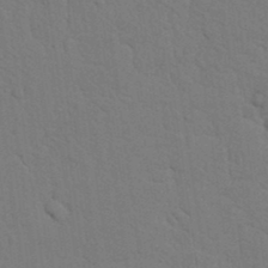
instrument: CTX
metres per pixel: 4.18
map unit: Nhu
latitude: 19.6505
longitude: -76.5168
